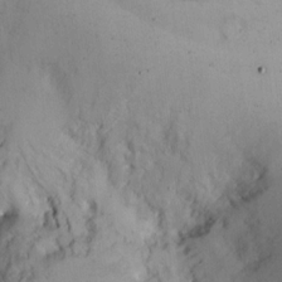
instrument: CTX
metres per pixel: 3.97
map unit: eHh
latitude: 12.3090
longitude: -61.9339
